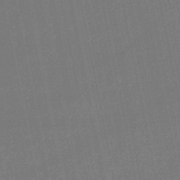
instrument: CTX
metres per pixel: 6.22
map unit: HNb
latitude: -51.8422
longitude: -40.2711
